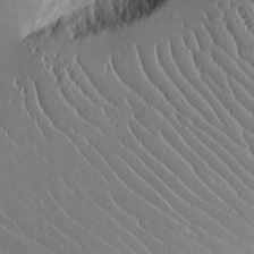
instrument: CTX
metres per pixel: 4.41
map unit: Aa
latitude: 12.8191
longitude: -126.6869
